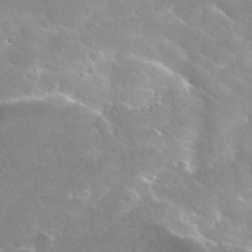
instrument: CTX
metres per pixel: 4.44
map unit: Hto
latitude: 26.7624
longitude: -40.3467
